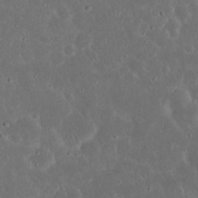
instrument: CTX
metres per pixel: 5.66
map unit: Nhu
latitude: 23.0080
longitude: -71.0269
